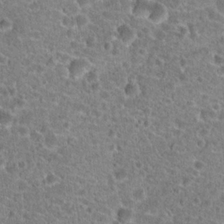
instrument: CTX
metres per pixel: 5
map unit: Hto
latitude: 20.4412
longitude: -42.2901
